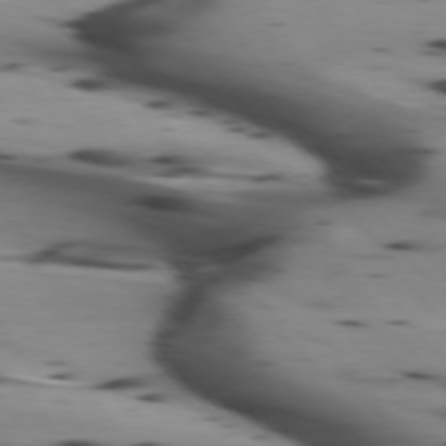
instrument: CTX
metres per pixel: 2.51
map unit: lApd
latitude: 75.1403
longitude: -65.0647
